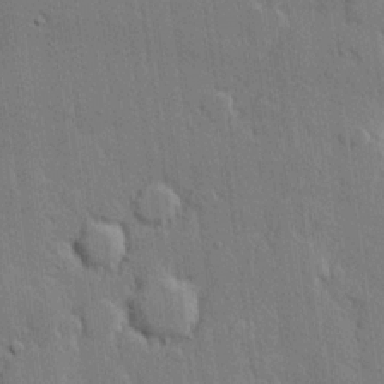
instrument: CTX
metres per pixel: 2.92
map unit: lHvf
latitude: 20.8191
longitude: 146.5951
